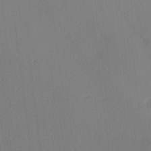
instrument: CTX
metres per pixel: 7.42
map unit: Ave
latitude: 2.7813
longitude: -114.9702
